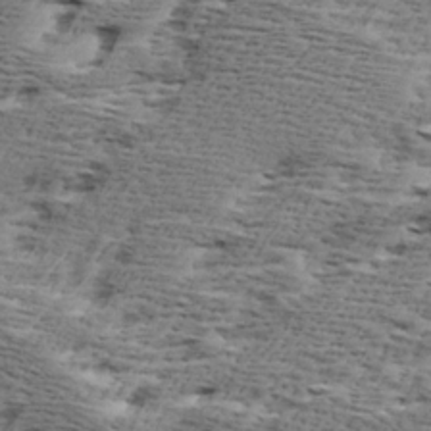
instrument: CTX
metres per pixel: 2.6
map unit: Ave
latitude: 16.8569
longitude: -137.7828
